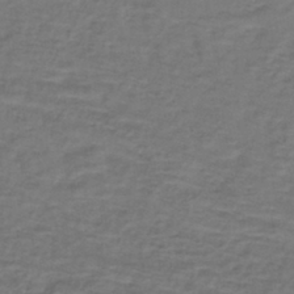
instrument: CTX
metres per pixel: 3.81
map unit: lHb
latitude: -40.3873
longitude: 61.7289
